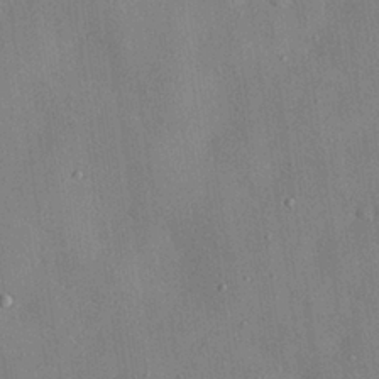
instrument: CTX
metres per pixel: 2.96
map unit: eHh
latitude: 28.8002
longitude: -77.1403
